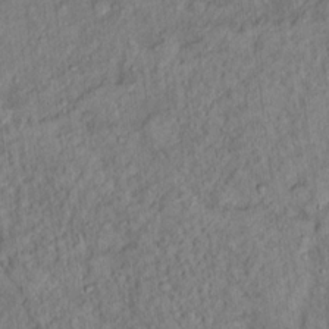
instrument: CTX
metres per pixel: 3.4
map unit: Ht
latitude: 14.0444
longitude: -39.4804
